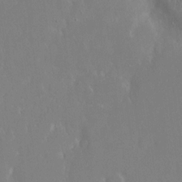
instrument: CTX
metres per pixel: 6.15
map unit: eHh
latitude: 14.7436
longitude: -71.8394
